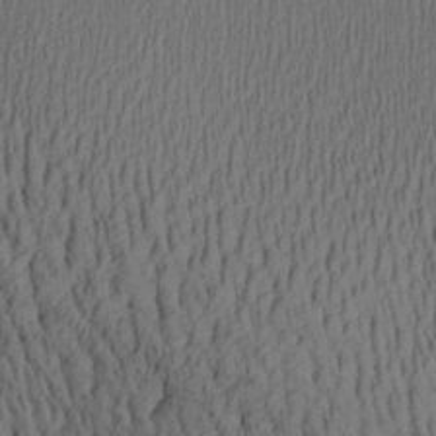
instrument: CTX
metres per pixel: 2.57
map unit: Aa
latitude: 27.7639
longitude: -138.1389
